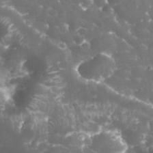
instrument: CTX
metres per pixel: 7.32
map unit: eHh
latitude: 33.8394
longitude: -63.4805
